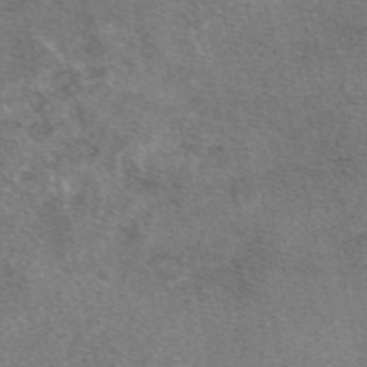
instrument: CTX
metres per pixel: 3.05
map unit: eAb
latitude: 48.3845
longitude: 112.4818
